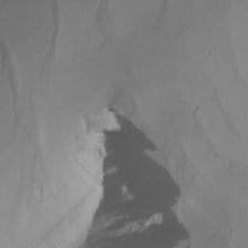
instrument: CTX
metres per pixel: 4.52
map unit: Nhu
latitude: -5.7666
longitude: -94.5735
